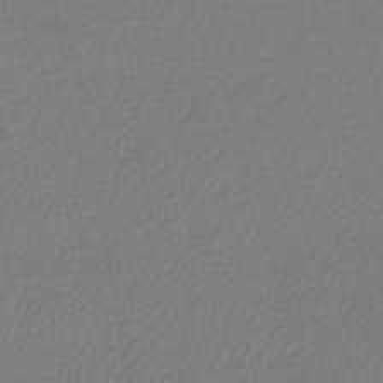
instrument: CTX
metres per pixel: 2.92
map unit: lHb
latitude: -42.6329
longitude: 73.4643
